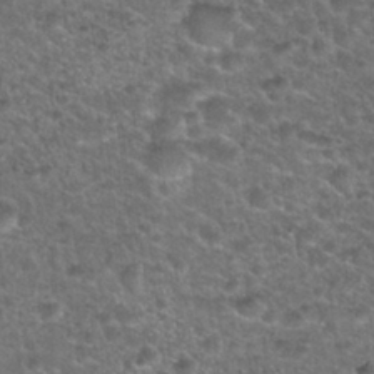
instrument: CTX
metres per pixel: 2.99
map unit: Hto
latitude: 28.1578
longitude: -49.2726
